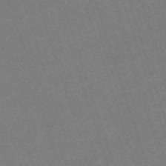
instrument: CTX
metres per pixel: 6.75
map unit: eHh
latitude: -63.4832
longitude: 49.9745
